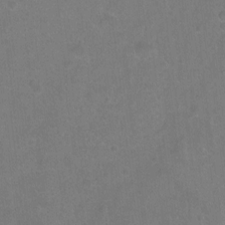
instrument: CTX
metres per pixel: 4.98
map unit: Hto
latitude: -4.2739
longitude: -35.8772
